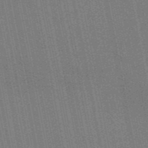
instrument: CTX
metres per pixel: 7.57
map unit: lHb
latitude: -47.4265
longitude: 59.2942
